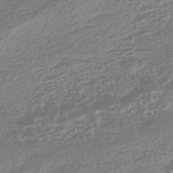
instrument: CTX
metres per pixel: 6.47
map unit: HNhu
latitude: -44.6896
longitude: 100.6896
